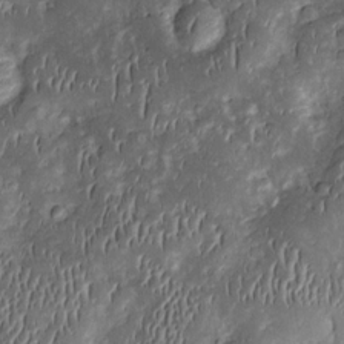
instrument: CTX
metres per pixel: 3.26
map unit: Htu
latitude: 0.4790
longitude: 148.3118
